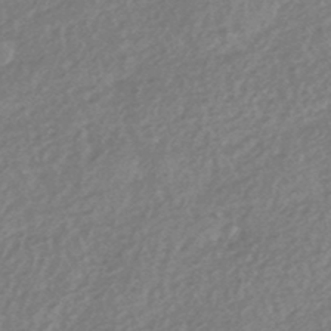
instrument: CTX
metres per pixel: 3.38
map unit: HNhu
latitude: -45.2943
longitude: 92.5952
